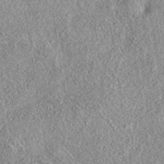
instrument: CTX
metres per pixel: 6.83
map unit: eAb
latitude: 38.8002
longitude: 107.8989
